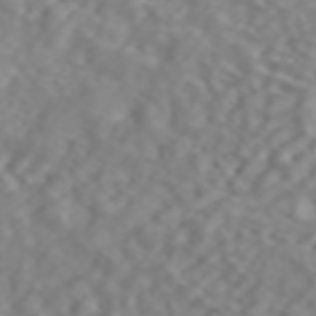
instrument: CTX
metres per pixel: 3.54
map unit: ANa
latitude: 44.8002
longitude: 21.9178
